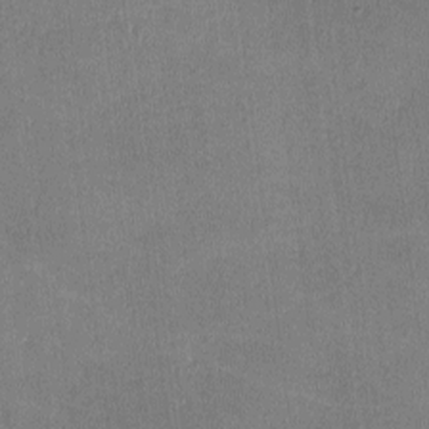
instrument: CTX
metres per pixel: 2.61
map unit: lHvf
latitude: -11.0298
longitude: -100.7813
